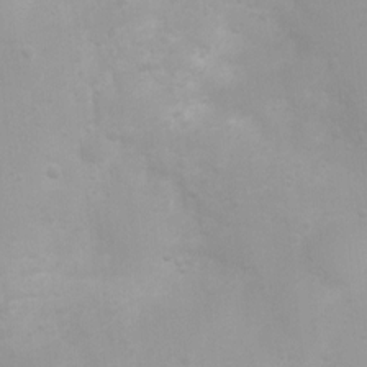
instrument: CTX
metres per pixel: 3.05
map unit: Ht
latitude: 3.3481
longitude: -22.4979
